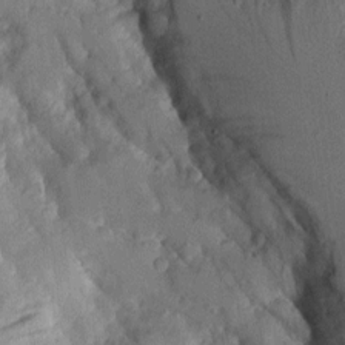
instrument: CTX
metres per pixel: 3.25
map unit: Aa
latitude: 9.7072
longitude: -127.6505
